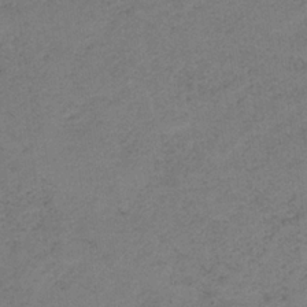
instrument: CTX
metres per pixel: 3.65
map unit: HNb
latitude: -32.5763
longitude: 63.1809
